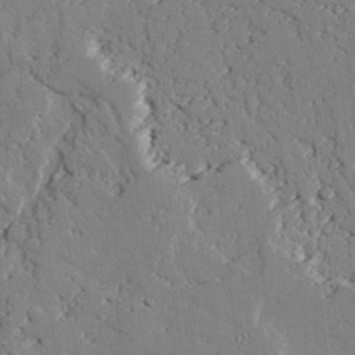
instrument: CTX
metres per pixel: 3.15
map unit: lAvf
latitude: 25.5560
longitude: -110.1956
